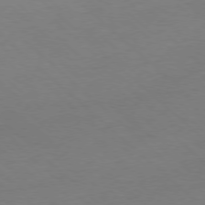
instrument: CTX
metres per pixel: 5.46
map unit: Ap
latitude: -78.0283
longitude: -98.9135
